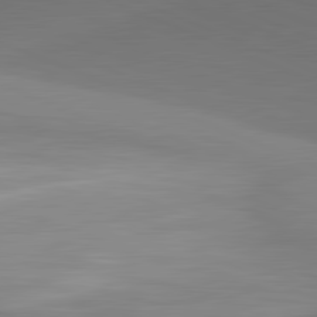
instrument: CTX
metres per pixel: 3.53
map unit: lApd
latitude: 81.6694
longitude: 129.6911
